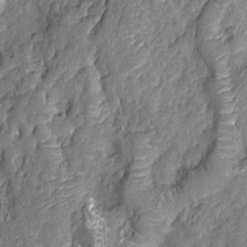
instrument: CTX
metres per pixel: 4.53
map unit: Nhu
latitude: -12.0094
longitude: -22.9136
